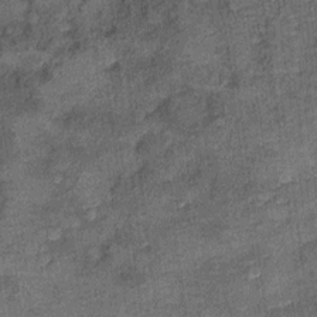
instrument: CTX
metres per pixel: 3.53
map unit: Ht
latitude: 9.4238
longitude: -37.4615
